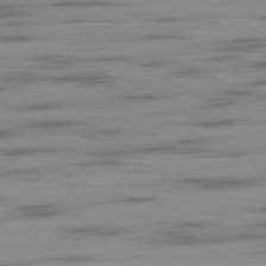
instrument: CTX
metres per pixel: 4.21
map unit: Ap
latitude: -80.2173
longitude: -101.7261
